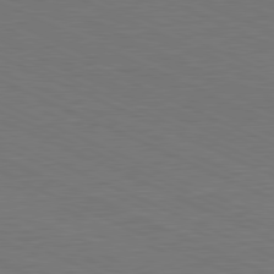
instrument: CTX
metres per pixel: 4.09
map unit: Hpe
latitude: -81.7478
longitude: 18.9542
